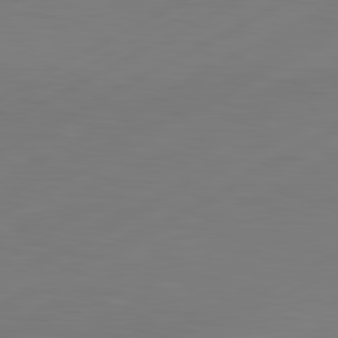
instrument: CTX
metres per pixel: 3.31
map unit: lApd
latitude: 81.0836
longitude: -171.1403
